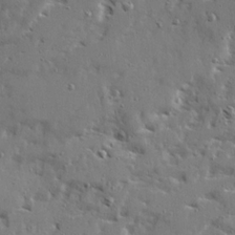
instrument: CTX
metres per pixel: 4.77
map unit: Ave
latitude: 22.4979
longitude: -131.2915
